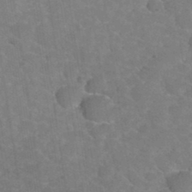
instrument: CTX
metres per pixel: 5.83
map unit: Hto
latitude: 35.3481
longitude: -52.9513
